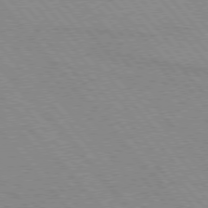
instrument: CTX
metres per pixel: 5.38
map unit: lApd
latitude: 76.2333
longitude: -85.9339
